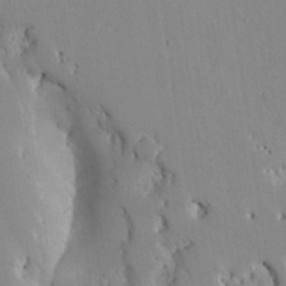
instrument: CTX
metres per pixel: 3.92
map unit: Aa
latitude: 27.8206
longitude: -128.8380
